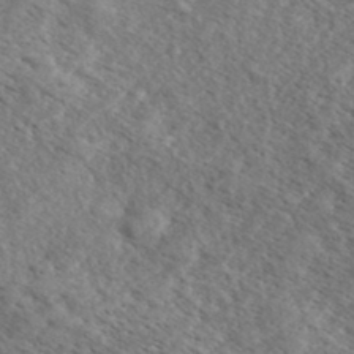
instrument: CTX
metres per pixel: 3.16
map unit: eHh
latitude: 35.1592
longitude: -140.5356
